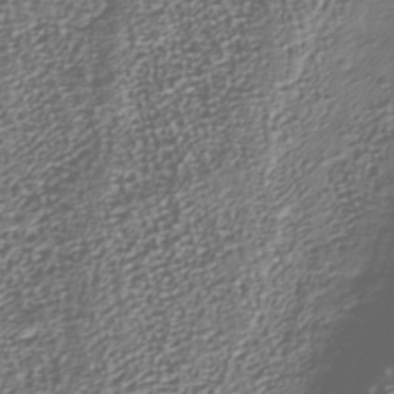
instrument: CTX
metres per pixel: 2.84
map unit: Nhu
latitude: -38.6141
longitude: -81.7261
